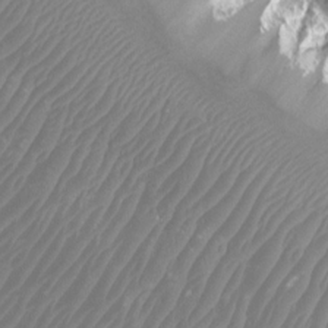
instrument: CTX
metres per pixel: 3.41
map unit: Htu
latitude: 2.6679
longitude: -20.4790
